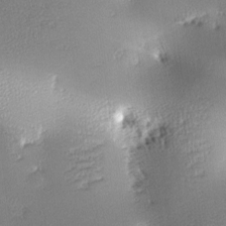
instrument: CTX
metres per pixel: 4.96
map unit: lAa
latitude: -10.7652
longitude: -125.3481
